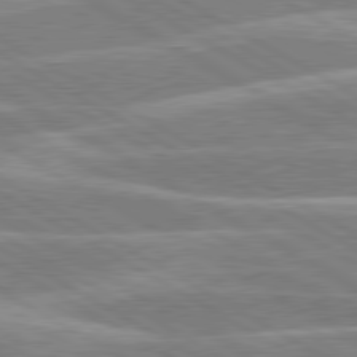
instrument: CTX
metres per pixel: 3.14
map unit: lApd
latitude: 80.3278
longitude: -131.6505
